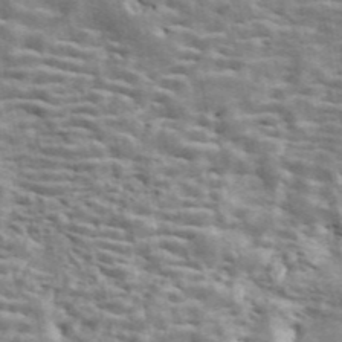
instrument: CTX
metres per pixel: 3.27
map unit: ANa
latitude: 46.1011
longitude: 28.5952
